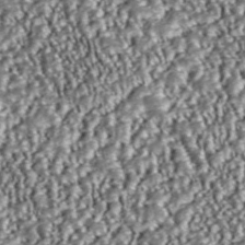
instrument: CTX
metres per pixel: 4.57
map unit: ANa
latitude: 43.9906
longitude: 37.3131
